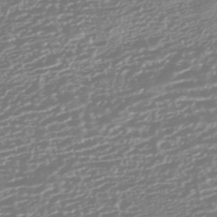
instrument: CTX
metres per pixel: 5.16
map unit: HNhu
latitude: -44.6330
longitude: 100.8785
